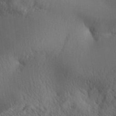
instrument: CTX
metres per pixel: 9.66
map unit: Aa
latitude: 32.1578
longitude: -140.9135
